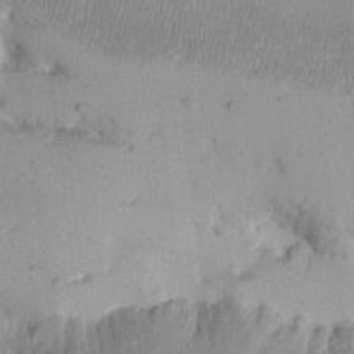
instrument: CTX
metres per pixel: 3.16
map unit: eHh
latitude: 10.6302
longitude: -69.3482
